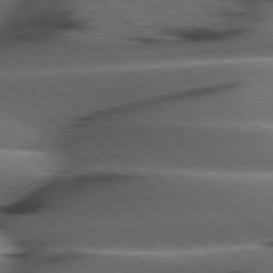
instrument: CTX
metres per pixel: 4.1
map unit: Hpe
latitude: 78.0444
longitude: -155.8205
